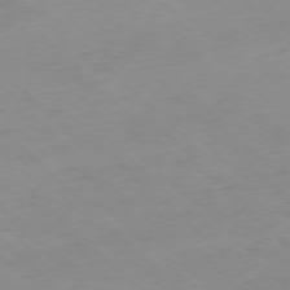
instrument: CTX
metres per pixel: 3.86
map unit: Ap
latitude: -77.4454
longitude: -90.8380
